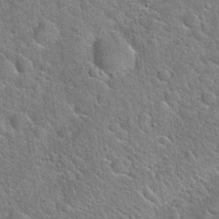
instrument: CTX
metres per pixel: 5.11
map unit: Hto
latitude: 20.5924
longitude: -51.5371
